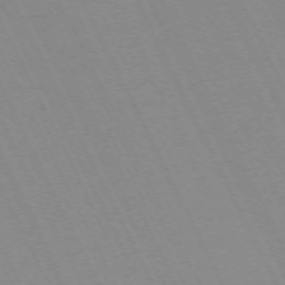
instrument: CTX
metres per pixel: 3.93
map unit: Hpe
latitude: -70.5196
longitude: 16.1984
